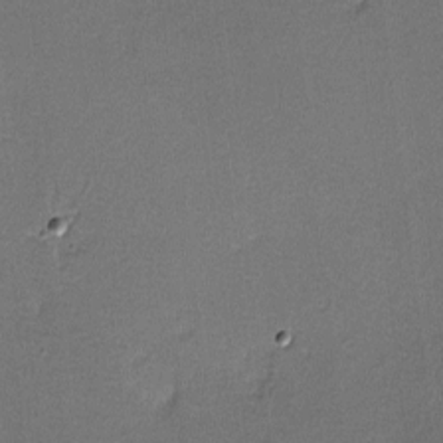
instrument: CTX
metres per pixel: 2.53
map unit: lHvf
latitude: -11.4643
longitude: -102.5546
